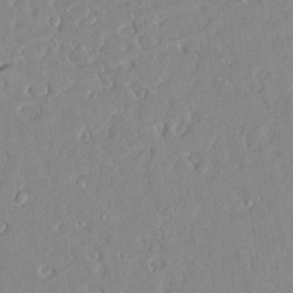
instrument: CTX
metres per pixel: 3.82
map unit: Ave
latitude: 22.9703
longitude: -128.9136
